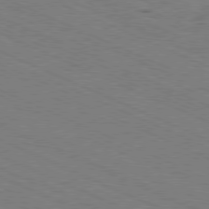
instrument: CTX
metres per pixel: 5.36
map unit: Ap
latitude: -80.6897
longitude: -75.0647
